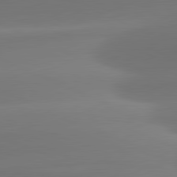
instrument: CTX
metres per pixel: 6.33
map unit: lApd
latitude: 81.5182
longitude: -160.3845
